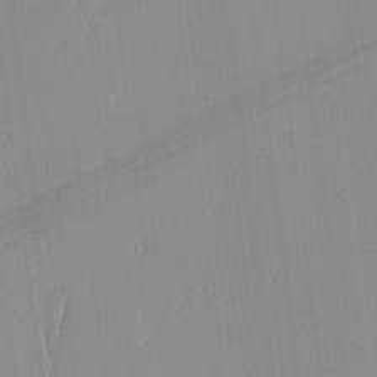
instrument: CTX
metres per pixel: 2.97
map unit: lAvf
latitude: -0.8030
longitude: -108.1200
